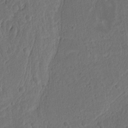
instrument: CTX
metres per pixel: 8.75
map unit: Ht
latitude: 10.6491
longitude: -74.9136
